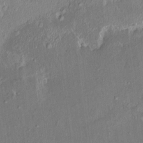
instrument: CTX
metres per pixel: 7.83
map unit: HNhu
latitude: 6.1200
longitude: 7.6910
